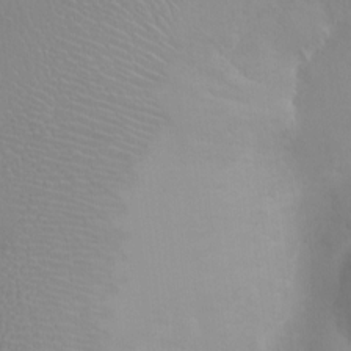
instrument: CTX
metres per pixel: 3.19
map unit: Nhu
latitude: -0.1795
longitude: -16.3656
